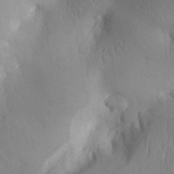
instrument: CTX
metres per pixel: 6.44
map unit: Aa
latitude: 30.1767
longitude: -143.7828
